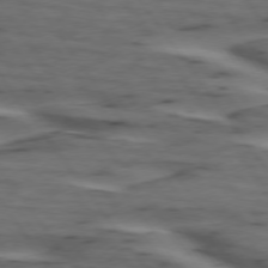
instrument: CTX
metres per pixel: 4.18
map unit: lApd
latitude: 74.8191
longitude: -70.9702
